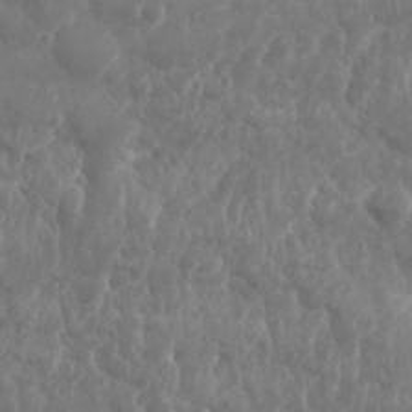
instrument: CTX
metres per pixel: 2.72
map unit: Nhu
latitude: 25.7449
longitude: -61.7260
